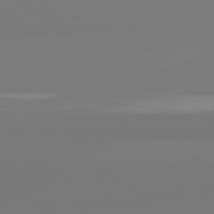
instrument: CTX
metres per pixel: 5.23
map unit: lApd
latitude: 80.9703
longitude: -156.9324
